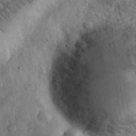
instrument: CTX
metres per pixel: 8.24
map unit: eHh
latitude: 33.6505
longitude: -68.2334
